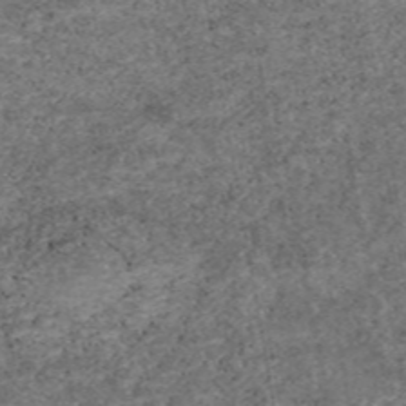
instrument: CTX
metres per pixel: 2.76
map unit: eAb
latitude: 46.6302
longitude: 118.1606
